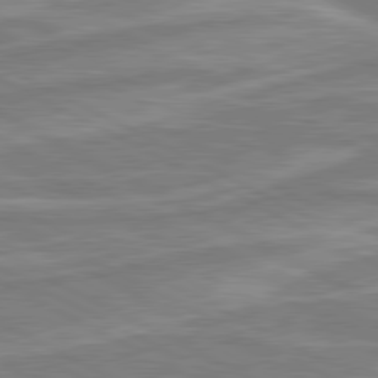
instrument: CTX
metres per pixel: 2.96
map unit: lApd
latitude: 80.6301
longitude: -174.5546
